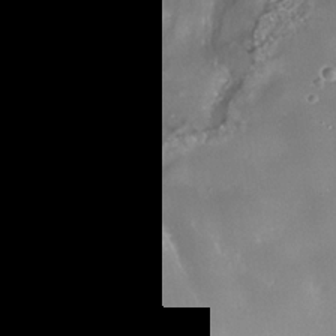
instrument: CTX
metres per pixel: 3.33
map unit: Nhe
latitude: -36.2550
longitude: -87.6694
